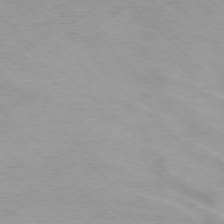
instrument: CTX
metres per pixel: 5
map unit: Ap
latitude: -77.7289
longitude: -64.2522
